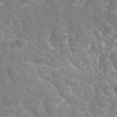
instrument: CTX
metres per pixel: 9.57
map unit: Hto
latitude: 35.9339
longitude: -46.8002
